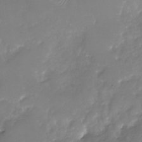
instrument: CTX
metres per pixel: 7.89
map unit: Nhu
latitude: -30.1039
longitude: -63.9339
